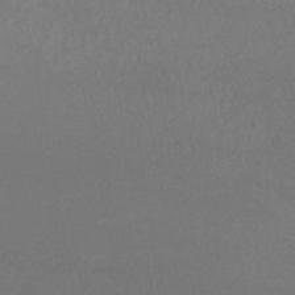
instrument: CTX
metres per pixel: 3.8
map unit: lHb
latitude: -38.2551
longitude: 72.9353
